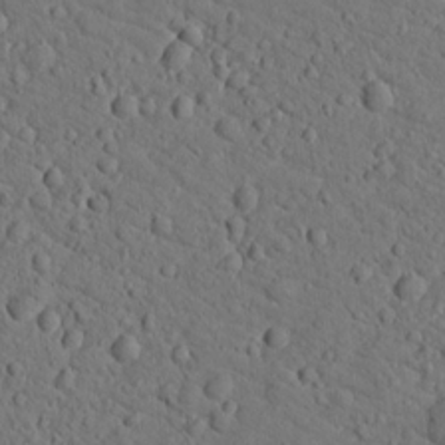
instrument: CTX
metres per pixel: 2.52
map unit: lHvf
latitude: 13.8206
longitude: 178.1605
